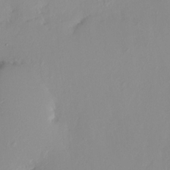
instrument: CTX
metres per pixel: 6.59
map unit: HNhu
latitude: 8.0633
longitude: -1.8394
